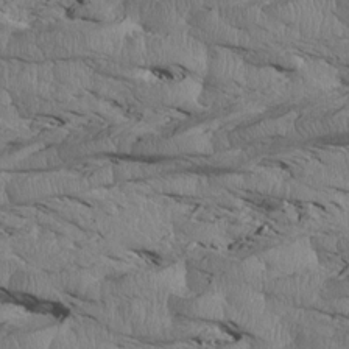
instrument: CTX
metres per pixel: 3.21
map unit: Htu
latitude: 3.9528
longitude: 151.6722
